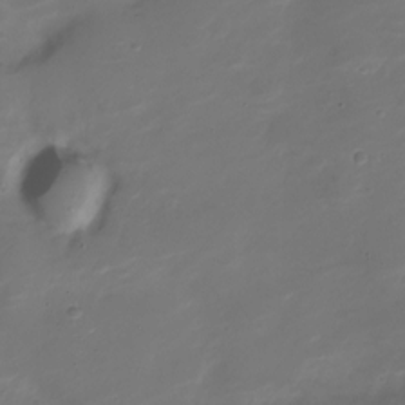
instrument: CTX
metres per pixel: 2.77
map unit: Nve
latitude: -20.7085
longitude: 105.0108
